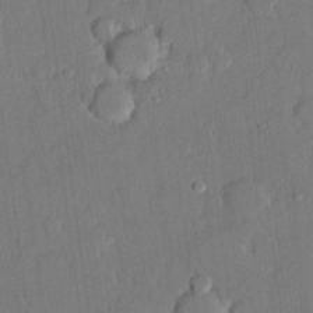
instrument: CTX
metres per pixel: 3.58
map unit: lHvf
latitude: 20.7624
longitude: 146.4062
